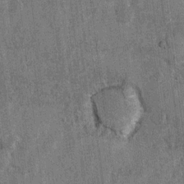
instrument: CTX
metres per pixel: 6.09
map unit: Hto
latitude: 8.1389
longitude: -35.0080
